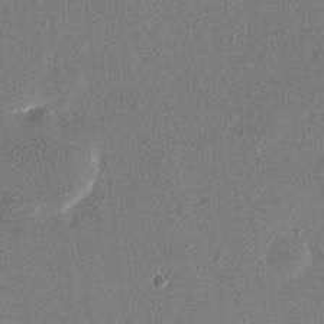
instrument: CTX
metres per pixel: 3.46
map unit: eHh
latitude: 16.3089
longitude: -70.2522
